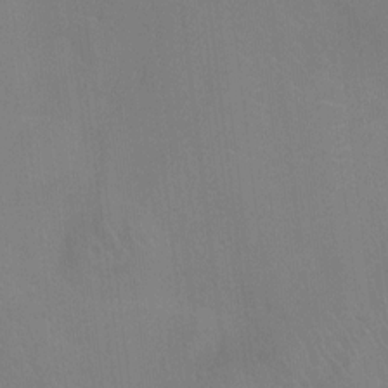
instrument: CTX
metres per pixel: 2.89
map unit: Ht
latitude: -3.1053
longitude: -17.3482
